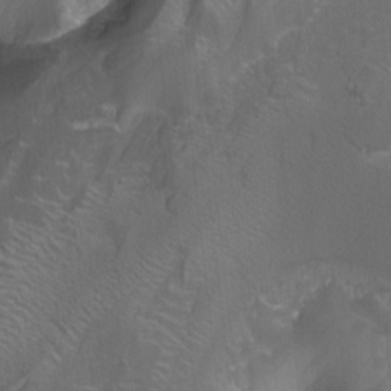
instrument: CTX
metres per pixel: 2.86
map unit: Nhu
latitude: -12.7841
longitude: -65.7828
